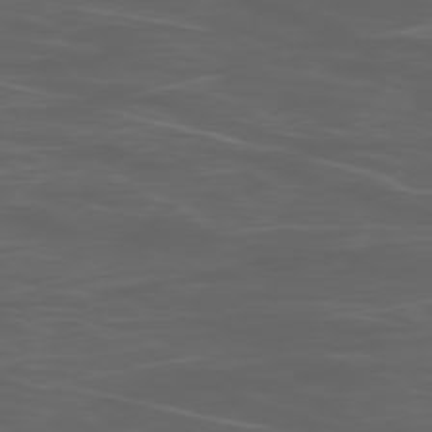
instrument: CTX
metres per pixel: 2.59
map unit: Ap
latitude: -78.9730
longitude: -75.6316
